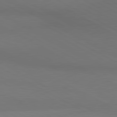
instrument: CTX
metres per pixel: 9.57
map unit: lApd
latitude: 80.7057
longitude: 139.3699
